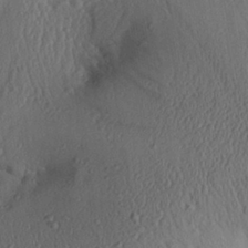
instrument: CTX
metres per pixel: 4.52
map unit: Aa
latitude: 26.3278
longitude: -136.2901
